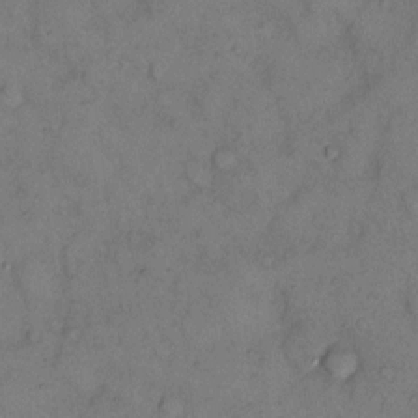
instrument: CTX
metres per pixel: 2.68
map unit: eHh
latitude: 12.7624
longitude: -62.9892
